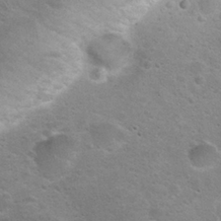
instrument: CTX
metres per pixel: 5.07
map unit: Hto
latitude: 24.2711
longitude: -50.2900
